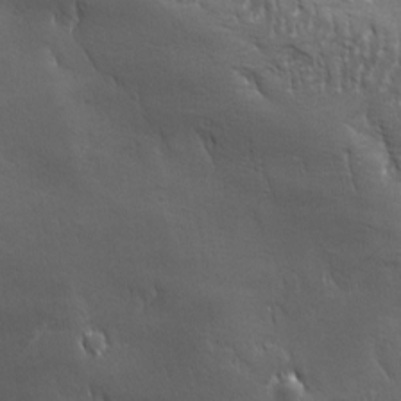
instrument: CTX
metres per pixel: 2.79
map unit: Ave
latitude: -6.9730
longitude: -121.8395
